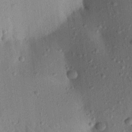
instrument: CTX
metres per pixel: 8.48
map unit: Aa
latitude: 21.1214
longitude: -147.3860
